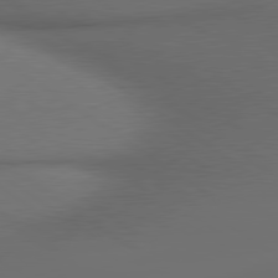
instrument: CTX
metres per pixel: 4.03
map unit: lApd
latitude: 79.9339
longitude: 176.1984
